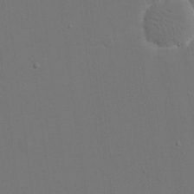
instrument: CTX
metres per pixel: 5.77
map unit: eHh
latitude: 18.6112
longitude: -69.3482
